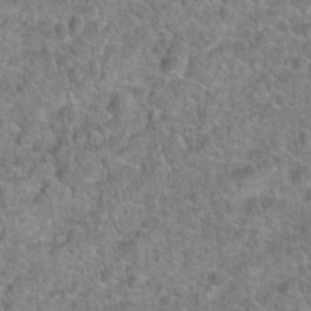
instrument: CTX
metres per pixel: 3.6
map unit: Hto
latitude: 19.6882
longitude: -43.0647
